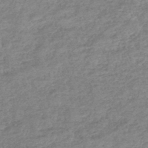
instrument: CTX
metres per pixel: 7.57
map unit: lHb
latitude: -44.1984
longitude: 70.6141
